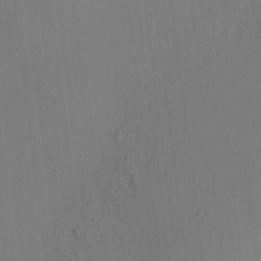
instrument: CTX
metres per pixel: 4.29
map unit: HNhu
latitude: 8.2523
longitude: 12.6330
